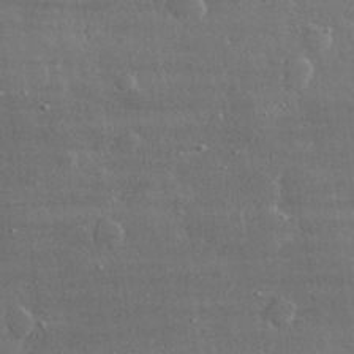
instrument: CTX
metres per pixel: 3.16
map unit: lHvf
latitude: 31.1781
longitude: -90.3467
